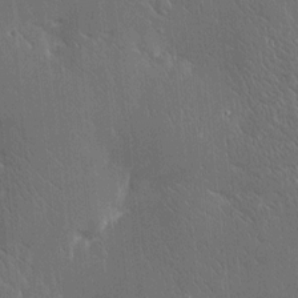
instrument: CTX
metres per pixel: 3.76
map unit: Htu
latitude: -4.4629
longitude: 174.5195
